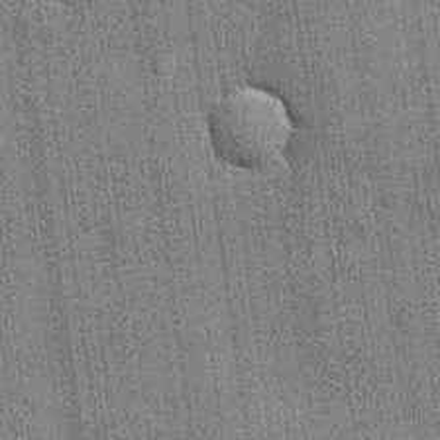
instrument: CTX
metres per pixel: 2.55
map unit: lHvf
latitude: 19.8772
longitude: 142.9919
